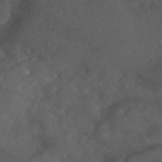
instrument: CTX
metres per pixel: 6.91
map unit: ANa
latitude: 42.3278
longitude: 33.9745
